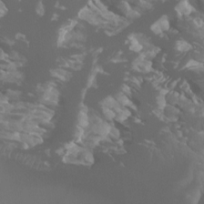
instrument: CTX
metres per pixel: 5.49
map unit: Ht
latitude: -0.6330
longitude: -18.3467
